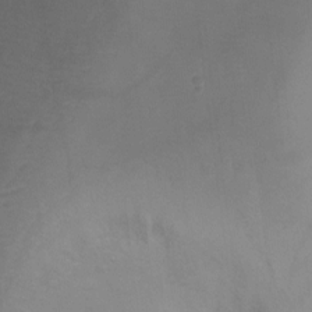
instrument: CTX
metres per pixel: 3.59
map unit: Ht
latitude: -7.7855
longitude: -34.6301
